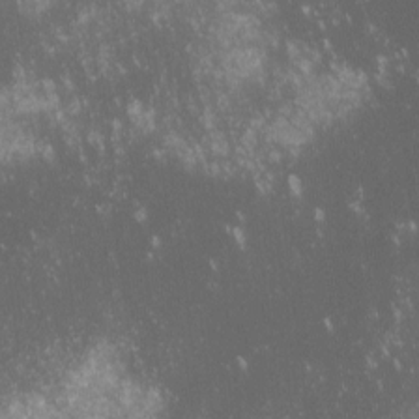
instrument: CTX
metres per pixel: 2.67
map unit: lHvf
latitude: -13.6722
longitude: -103.8205
